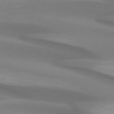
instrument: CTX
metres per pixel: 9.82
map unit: lApd
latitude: 74.1767
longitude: -50.2522
